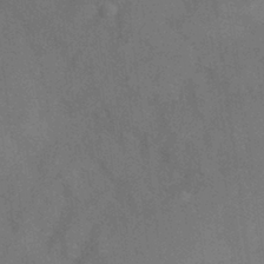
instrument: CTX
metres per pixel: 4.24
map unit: Hve
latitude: -31.7288
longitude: 95.5588
